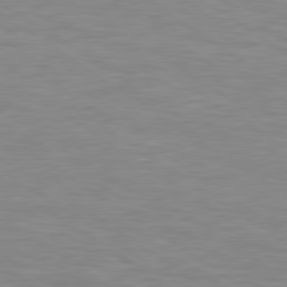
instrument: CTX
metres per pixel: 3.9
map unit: Hpe
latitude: 79.5182
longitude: -127.4993
